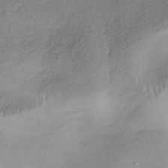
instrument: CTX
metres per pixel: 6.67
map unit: HNhu
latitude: -43.4643
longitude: 102.3873
